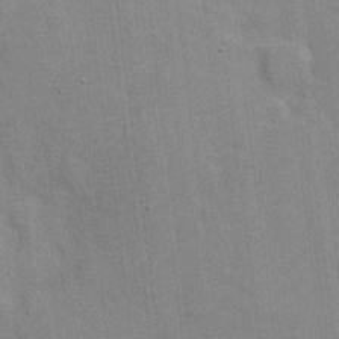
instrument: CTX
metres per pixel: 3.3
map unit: Hve
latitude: 18.2333
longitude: 151.7100
